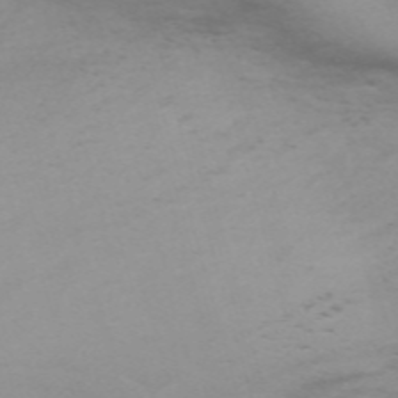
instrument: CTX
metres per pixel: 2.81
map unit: Nve
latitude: -59.3320
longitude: 56.1228
